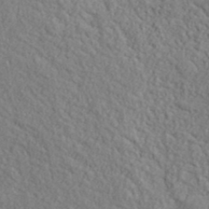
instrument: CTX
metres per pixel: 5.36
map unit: lHvf
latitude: 38.0255
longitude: -87.6127
